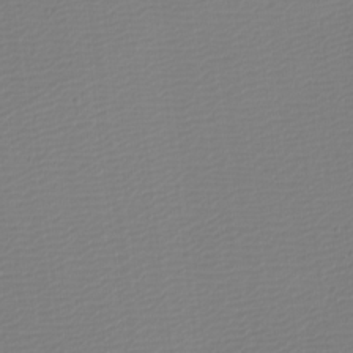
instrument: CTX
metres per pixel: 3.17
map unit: eHh
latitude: -4.0472
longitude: -85.8961
